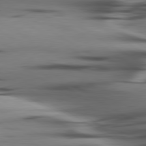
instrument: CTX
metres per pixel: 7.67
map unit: lApd
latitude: 80.3278
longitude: -121.4049
